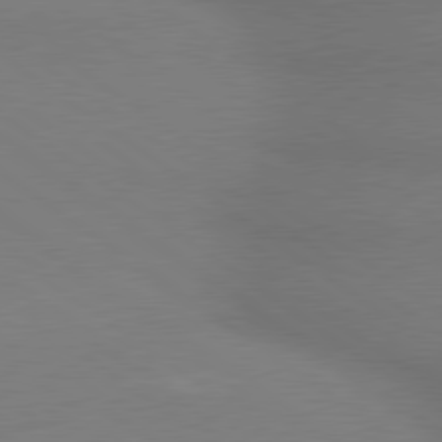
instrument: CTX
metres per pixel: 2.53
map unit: lApd
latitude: 79.4805
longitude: 179.2565
